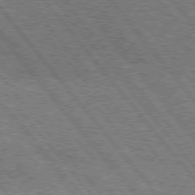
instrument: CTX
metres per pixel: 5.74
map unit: Hpe
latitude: 76.1766
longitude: -149.6694
